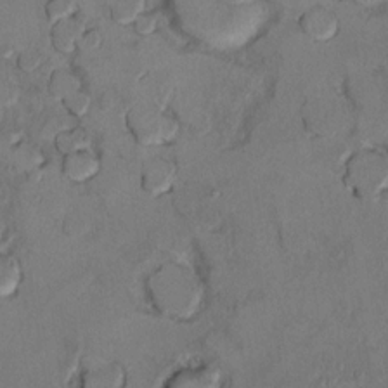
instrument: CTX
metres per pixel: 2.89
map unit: Ht
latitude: 11.1970
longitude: -31.9717
